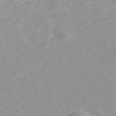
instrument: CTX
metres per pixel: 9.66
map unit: ANa
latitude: 40.2711
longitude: 23.0676
